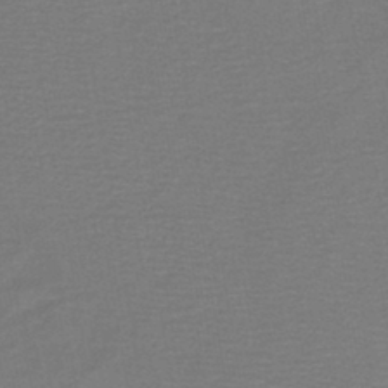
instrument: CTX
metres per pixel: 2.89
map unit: HNb
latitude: -43.1242
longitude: 49.4266
